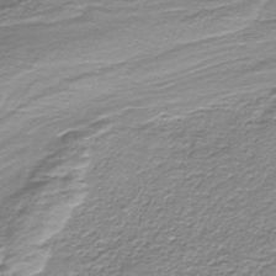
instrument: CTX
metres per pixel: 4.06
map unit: lHb
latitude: -40.4251
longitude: 54.8408
